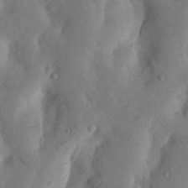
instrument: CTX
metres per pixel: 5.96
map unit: Nhu
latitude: 18.4601
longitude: -75.5182
